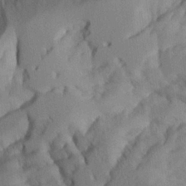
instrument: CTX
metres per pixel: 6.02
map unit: Aa
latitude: 25.9150
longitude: -128.9325
